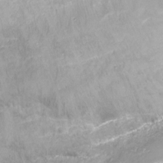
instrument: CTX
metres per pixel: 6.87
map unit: Ht
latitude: -16.3496
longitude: -43.6883
